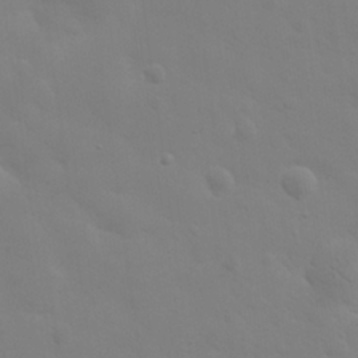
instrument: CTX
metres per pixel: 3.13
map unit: eHh
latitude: 25.6882
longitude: -65.8772
